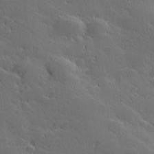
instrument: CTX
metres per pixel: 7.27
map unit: Hve
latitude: 26.9325
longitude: 144.1984
